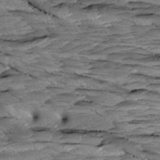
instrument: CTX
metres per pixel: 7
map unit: Aa
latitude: 8.1200
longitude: -133.6127
